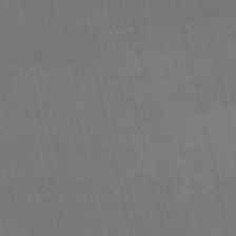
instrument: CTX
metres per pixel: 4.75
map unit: HNb
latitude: -52.3873
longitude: -41.0647
